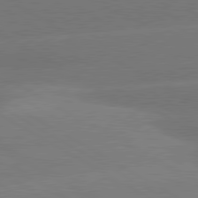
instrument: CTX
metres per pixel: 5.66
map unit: lApd
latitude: 80.4790
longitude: -149.5749
